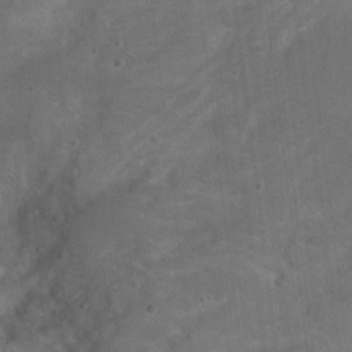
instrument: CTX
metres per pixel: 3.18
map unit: Nhu
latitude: 17.9150
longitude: -33.8961
